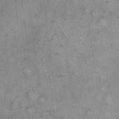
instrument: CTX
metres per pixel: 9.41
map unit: eHh
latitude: 14.6113
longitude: -65.2537
